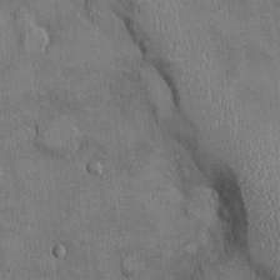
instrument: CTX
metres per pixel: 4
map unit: Ht
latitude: -2.7841
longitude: -13.6316
